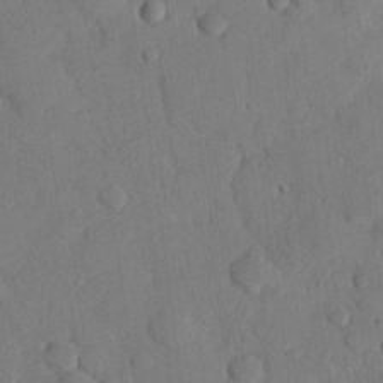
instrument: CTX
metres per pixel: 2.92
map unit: eHh
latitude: 26.4979
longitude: -80.1956
